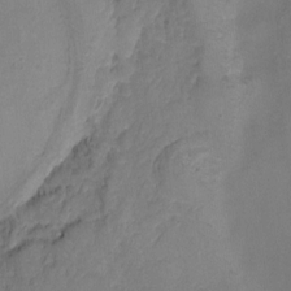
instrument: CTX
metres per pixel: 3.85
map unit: Nhu
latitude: -15.8234
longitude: -53.2159
